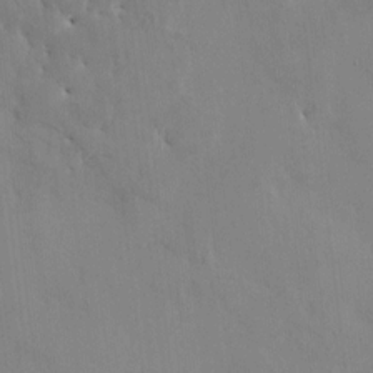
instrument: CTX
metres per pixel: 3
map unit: HNhu
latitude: 6.2522
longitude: 0.9731
